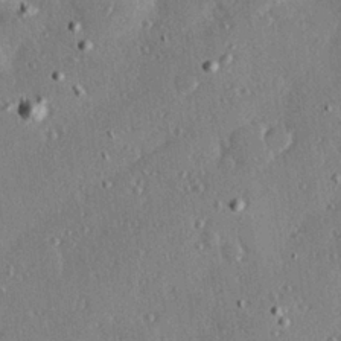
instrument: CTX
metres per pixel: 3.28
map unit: Hve
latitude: 26.2523
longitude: -93.5938
